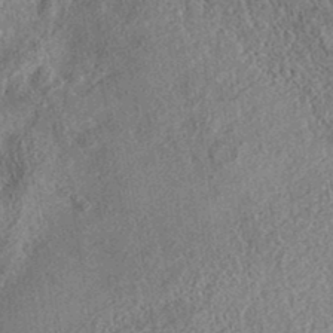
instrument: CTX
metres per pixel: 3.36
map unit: eAb
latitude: 37.3293
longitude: 112.2173
